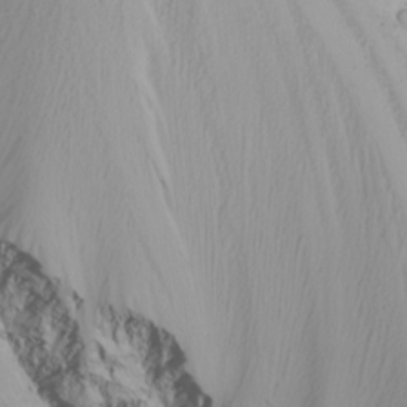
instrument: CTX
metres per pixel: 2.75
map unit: Nhu
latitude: -4.6329
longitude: -87.6883
